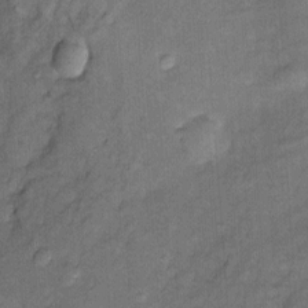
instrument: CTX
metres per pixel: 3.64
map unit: Htu
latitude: -5.0864
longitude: 158.3873
